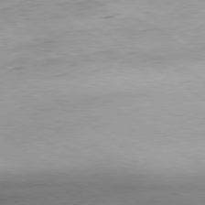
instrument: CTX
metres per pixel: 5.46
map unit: Hpe
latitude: -79.0486
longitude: 9.9745
